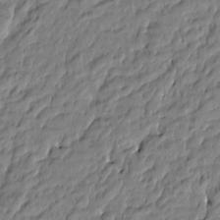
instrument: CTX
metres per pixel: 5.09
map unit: Htu
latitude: -5.2565
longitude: 177.6155
